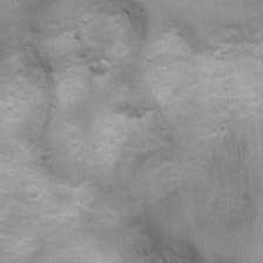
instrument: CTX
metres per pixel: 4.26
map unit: Ht
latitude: 4.6301
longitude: -22.0444
